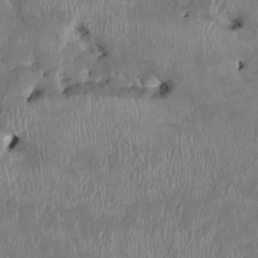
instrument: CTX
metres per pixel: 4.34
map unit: HNhu
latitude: 2.3089
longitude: -5.8961
